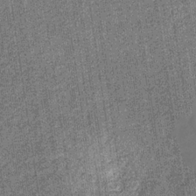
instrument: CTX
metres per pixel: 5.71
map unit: eHb
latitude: -30.8030
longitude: 67.6722
